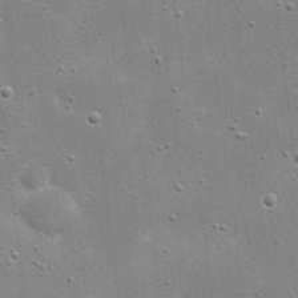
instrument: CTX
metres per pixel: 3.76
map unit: eHh
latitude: 21.5938
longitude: -67.0647
